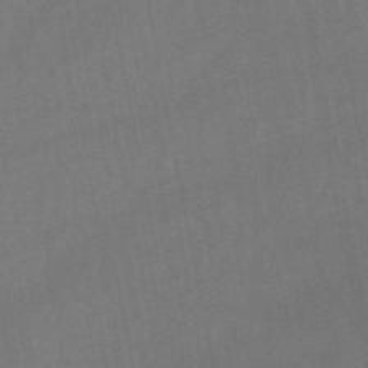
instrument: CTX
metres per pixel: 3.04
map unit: lHb
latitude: -47.5210
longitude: 62.3684
